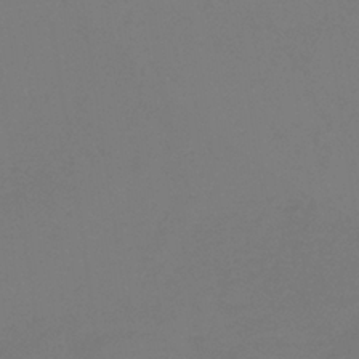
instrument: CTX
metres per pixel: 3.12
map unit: HNb
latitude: -35.8044
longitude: 55.4266
